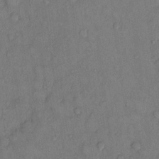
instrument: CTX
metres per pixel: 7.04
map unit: Hto
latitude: 10.1200
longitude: -58.5546
